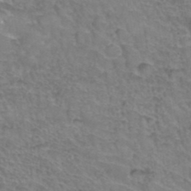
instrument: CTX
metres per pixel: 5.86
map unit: Hto
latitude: 36.4223
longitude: -47.1970
